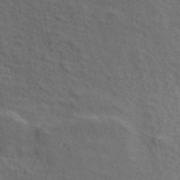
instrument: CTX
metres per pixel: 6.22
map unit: ANa
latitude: 49.6883
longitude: -82.1766
